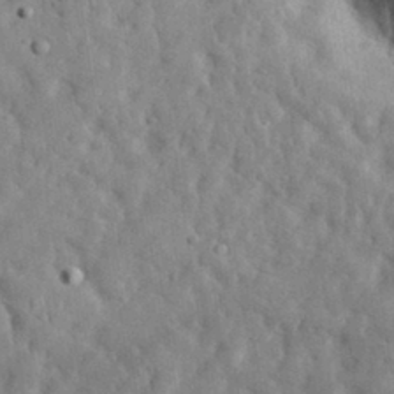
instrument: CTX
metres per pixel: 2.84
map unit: eHh
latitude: 32.2711
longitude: -74.1200
